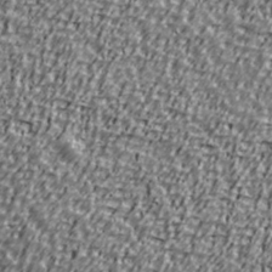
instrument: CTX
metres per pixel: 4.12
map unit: Ave
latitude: 41.0080
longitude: -112.1011
